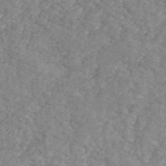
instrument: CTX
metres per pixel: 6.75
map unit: Ave
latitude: 41.4426
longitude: -110.3467
